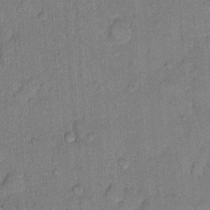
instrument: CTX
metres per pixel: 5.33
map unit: Hto
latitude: 9.5749
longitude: -61.4804
